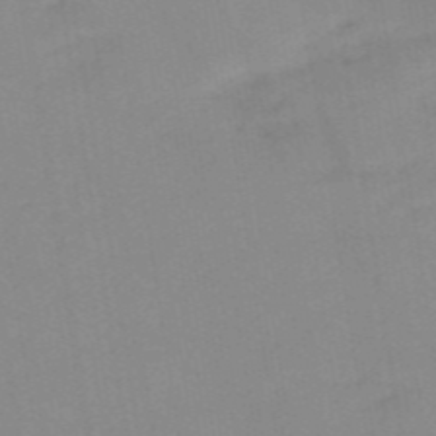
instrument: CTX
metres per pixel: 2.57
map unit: HNb
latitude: -53.7666
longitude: -48.6490
